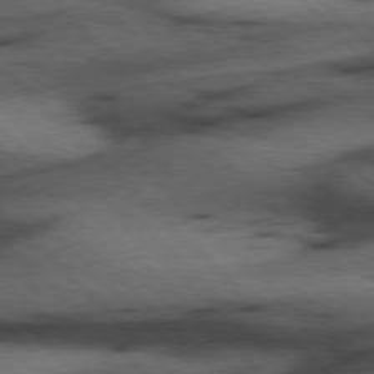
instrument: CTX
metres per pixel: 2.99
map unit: Hpe
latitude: 77.0269
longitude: -155.1025
